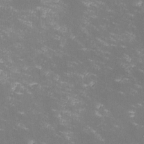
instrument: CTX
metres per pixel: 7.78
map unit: lHvf
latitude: -13.4266
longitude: -99.9528
